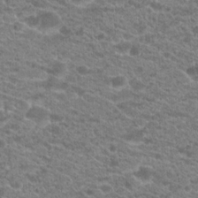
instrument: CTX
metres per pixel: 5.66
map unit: Hto
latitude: 21.1214
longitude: -39.0269
